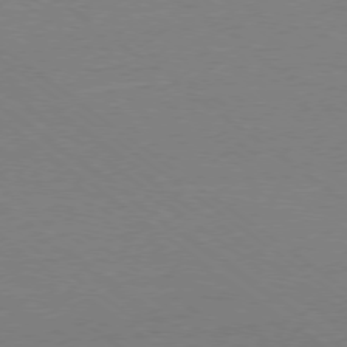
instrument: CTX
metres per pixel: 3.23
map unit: Ap
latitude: -78.4251
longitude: -95.0648
